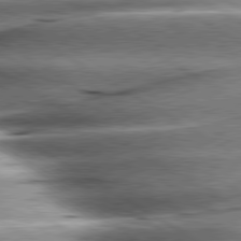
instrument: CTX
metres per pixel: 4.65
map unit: lApd
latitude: 80.3089
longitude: -142.3845
